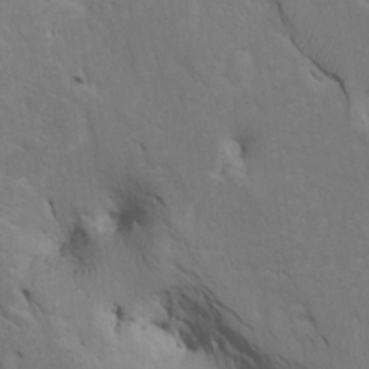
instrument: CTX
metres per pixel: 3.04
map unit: Htu
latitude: -6.5007
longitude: 144.9164
